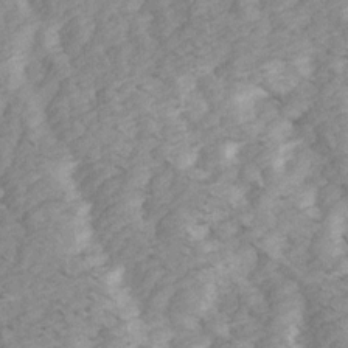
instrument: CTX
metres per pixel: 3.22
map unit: Ave
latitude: 14.5924
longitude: -103.9906
